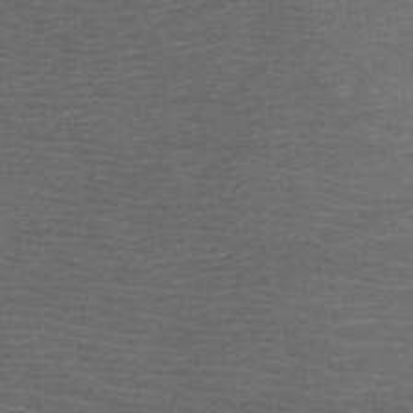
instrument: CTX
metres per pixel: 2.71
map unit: HNb
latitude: -49.6533
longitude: -45.7827
